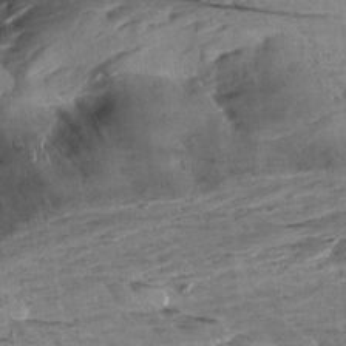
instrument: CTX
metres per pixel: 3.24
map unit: Aa
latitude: 10.5735
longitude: -141.5560
